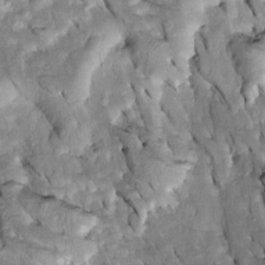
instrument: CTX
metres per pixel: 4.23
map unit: Htu
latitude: -2.5384
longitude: 149.2754
